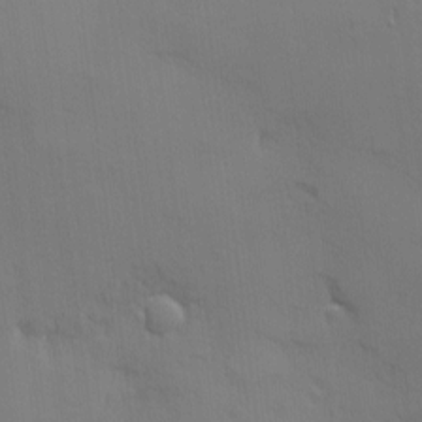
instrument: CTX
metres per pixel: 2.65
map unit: Nhu
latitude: 3.3670
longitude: -75.6694
